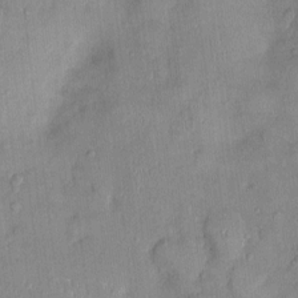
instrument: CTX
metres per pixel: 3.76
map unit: Nhu
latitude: 2.0822
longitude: -14.3279
